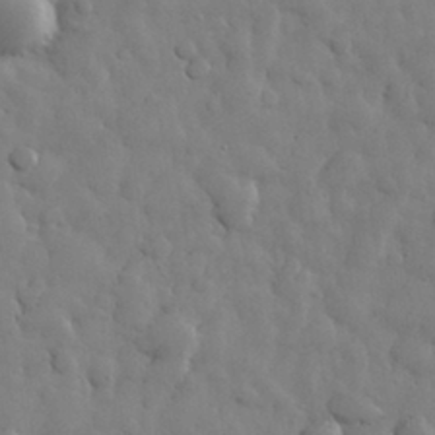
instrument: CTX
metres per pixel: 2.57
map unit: eHh
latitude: 31.9151
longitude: -69.3671
